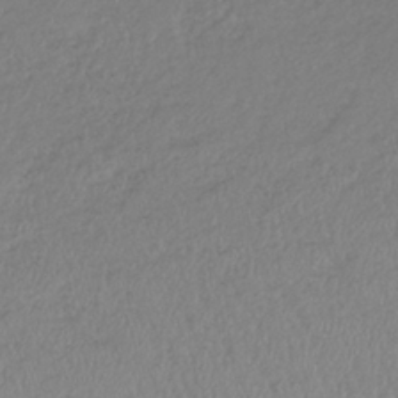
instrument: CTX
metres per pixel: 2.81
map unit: lHb
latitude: -38.0850
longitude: 70.4818
